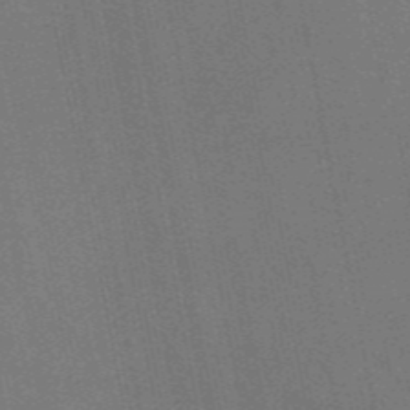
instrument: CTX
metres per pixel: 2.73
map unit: eAb
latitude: 46.4412
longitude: 121.7099
